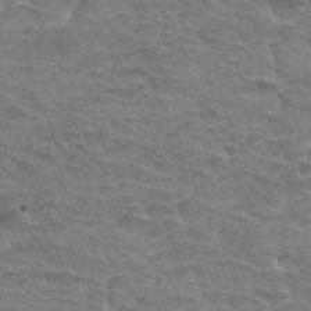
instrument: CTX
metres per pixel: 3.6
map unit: Hto
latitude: 34.3467
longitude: -44.3089
